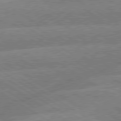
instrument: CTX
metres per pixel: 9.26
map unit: lApd
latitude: 79.6127
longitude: -133.2915
